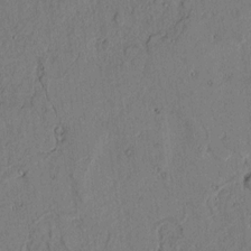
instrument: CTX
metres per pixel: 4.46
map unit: lAvf
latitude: 5.2159
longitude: 169.8611
